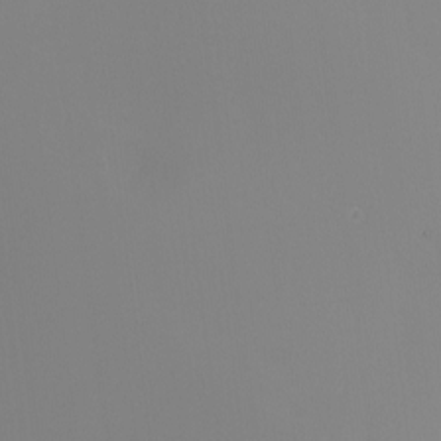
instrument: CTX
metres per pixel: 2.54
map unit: Nhu
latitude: -8.1039
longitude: -91.3104
